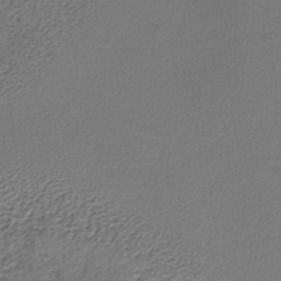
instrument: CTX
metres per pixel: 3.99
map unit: lHb
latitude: -34.6141
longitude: 61.5021
